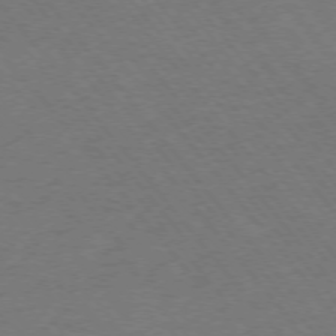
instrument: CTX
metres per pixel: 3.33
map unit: Ap
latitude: -75.8612
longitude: -95.1403
